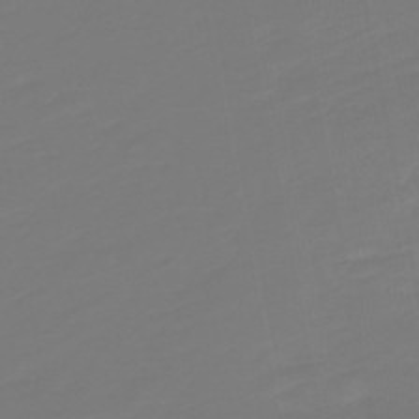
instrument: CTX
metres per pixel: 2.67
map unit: lHb
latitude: -49.6344
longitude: 82.5763
